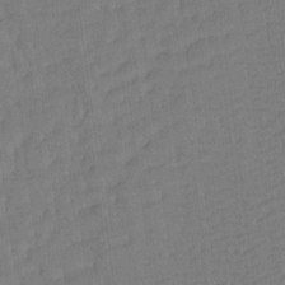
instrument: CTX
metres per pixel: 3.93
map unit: Aa
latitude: 17.7261
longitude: -143.0270
